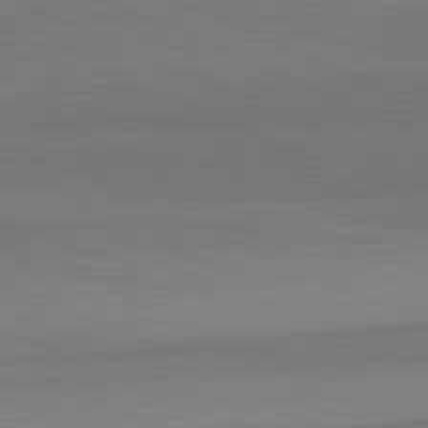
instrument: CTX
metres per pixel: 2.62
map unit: lApd
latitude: 82.6301
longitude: 157.9745
